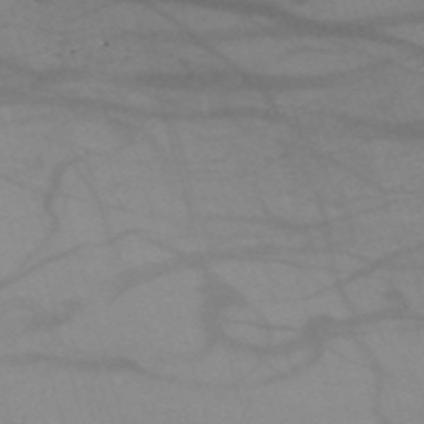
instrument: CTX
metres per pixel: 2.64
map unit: HNb
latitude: -53.4643
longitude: -49.8016
